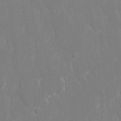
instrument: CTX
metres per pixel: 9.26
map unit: eHh
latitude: 14.4412
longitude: -72.2334
